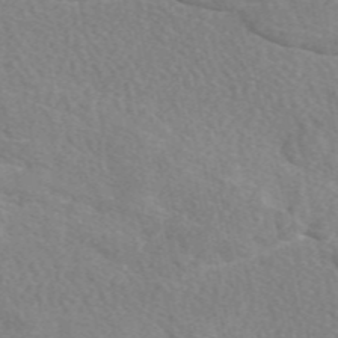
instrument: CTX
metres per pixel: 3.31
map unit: eAb
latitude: 49.1592
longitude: 117.9367
